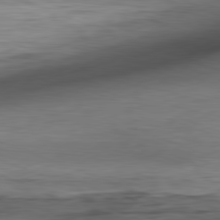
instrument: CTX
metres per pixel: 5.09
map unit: Ap
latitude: -81.6533
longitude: -79.2726
